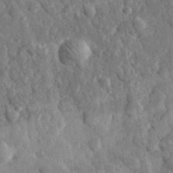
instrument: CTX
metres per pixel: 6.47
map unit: lHvf
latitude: 35.2726
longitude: -87.7449
